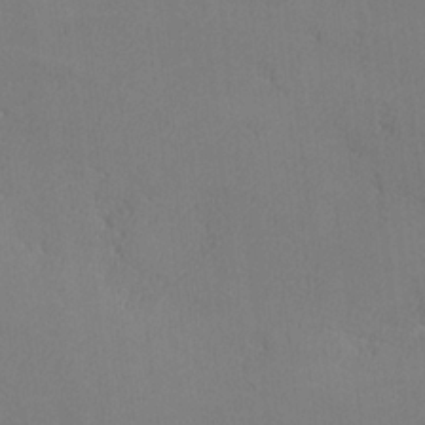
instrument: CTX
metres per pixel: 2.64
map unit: lHvf
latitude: -13.4077
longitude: -101.7828
